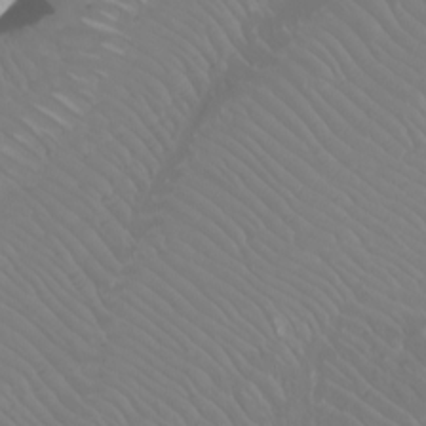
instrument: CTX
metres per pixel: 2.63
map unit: Nhu
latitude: -10.4251
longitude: -68.6868
